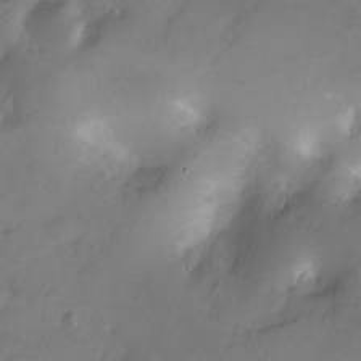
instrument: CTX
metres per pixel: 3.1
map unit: Nhu
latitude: -12.7274
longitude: -40.9135
